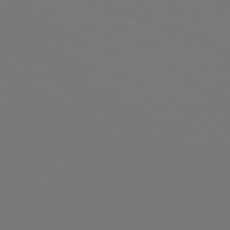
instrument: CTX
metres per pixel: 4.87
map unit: Hpe
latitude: 76.8002
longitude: -133.9906
